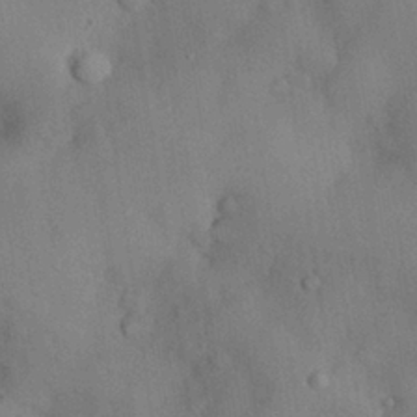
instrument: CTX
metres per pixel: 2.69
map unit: Nhu
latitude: 28.0822
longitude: -70.1578
